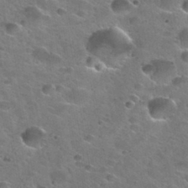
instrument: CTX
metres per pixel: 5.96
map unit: Nhu
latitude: 31.5183
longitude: -53.4993
